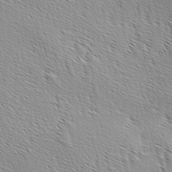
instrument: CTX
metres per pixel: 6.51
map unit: lAa
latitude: -4.3684
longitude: -122.0822
